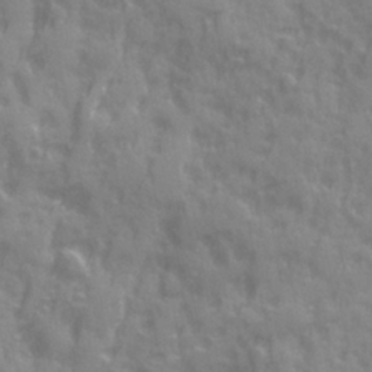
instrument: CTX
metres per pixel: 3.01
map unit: Ave
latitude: 19.9150
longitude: -132.2334
